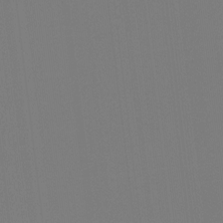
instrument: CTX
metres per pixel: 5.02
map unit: Hto
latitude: -7.8422
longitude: -50.1577
